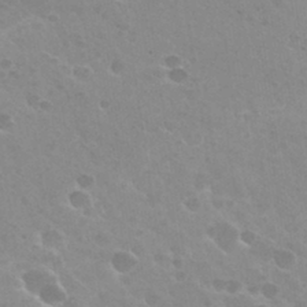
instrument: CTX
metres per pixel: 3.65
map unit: Hto
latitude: 31.3293
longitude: -40.8946
